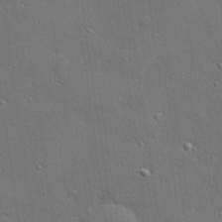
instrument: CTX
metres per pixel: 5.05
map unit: Hve
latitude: 27.9717
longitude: -90.8380
